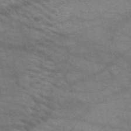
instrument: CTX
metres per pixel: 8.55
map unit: HNb
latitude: -52.3117
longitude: -43.0459
